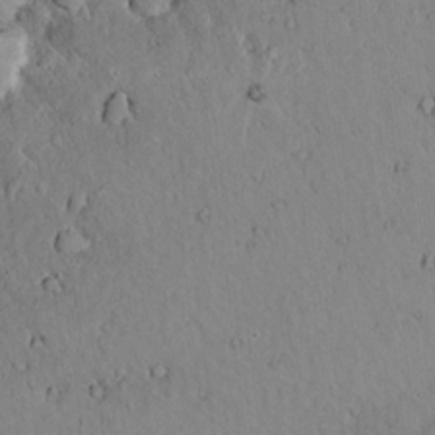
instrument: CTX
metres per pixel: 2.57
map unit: lAvf
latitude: 9.8395
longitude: 168.8408
